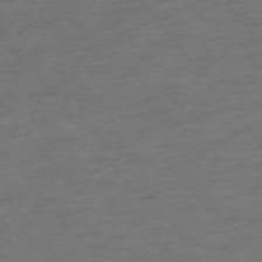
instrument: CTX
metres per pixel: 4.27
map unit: Ap
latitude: -75.9745
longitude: -84.2145
